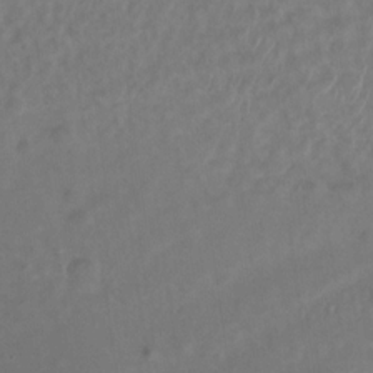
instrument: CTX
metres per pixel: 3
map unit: Nhu
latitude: -28.1606
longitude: -63.5182
